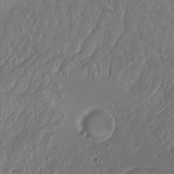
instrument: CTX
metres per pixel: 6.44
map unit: Htu
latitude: -1.3888
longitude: -74.6302
